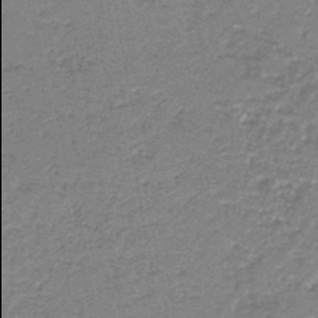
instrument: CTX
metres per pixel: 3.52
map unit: HNb
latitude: -44.0283
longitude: 50.0094
